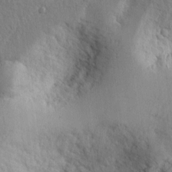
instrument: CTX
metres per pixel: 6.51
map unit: Ht
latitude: 7.0458
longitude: -76.5545
